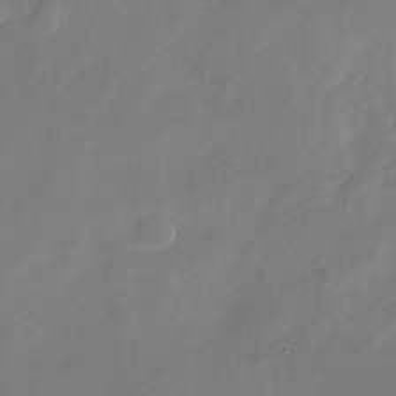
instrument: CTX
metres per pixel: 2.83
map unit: Nhu
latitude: -27.5399
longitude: -76.0822
